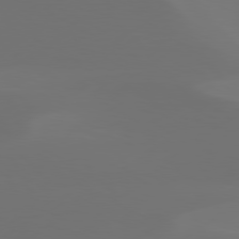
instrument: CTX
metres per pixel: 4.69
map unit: Hpe
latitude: 78.0255
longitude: -128.3656
